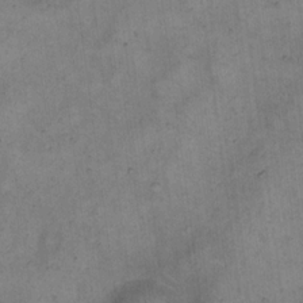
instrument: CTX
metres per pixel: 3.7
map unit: eHh
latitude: 20.6302
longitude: -61.0458
